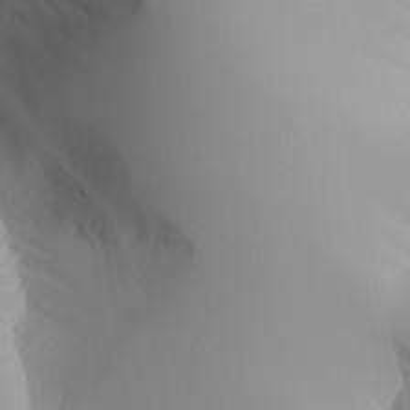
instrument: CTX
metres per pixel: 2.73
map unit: Aa
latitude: 25.0836
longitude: -127.5938
